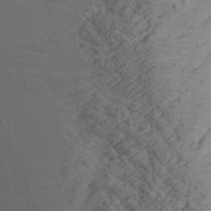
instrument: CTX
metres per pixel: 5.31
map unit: Aa
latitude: 27.6694
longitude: -131.3104
